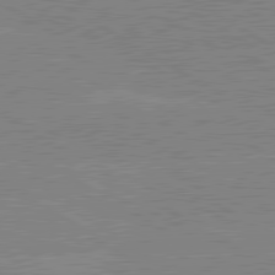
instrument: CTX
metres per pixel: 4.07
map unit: lApd
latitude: 80.4790
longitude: -125.7827
